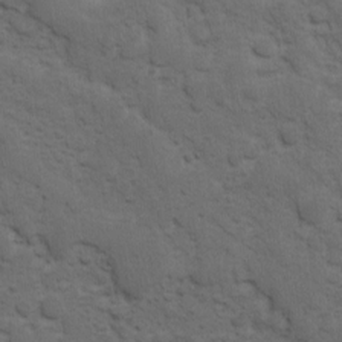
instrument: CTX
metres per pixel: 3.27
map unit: Ave
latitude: 10.8191
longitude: -103.9339
